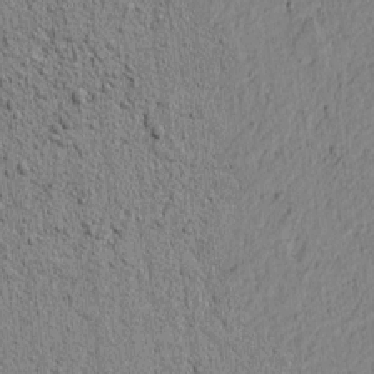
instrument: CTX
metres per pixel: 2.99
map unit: lAvf
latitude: 5.8394
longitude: 165.0865
